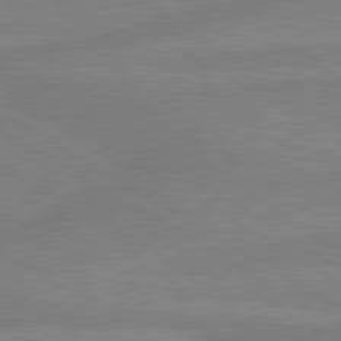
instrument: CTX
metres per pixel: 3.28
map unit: lApd
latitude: 80.2900
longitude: -175.5560
